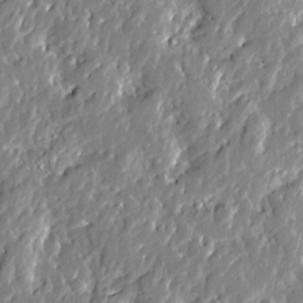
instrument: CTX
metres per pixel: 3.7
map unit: Htu
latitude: -2.1038
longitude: -179.9717
